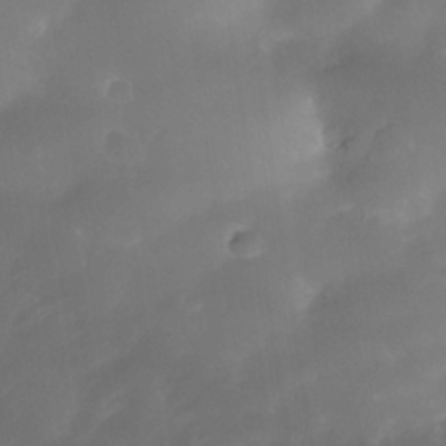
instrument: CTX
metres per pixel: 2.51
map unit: Nhe
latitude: -34.5007
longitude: -145.6883
